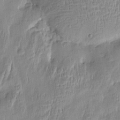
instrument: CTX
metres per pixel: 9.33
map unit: Htu
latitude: -5.6533
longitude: 174.4440
